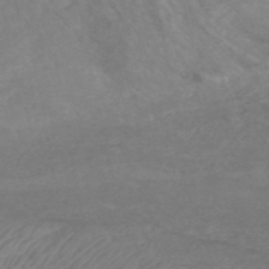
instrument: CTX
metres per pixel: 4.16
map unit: HNhu
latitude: -47.8422
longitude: 28.1795
